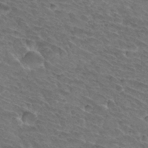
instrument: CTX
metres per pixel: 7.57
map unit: Hto
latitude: 32.6679
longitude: -46.0255
